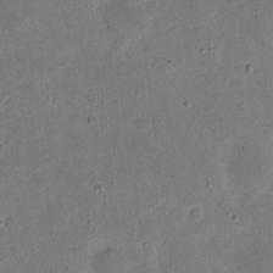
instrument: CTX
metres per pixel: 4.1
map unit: eHh
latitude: 5.4237
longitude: -71.4237
